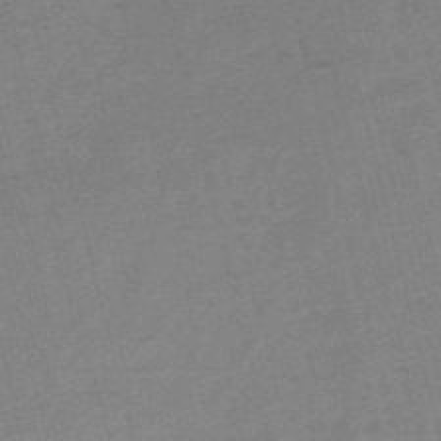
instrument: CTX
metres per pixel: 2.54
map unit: HNb
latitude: -54.3306
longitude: -46.4223
